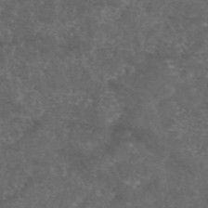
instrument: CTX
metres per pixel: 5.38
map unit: eAb
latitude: 47.3104
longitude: 112.0472
